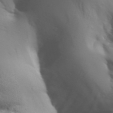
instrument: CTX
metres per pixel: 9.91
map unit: Aa
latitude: 32.8758
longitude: -143.8961
